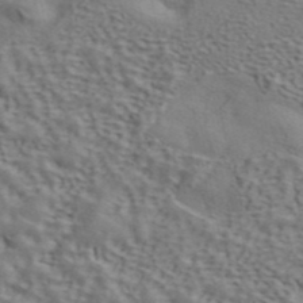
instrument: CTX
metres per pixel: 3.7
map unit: ANa
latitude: 43.6694
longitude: 48.1228
